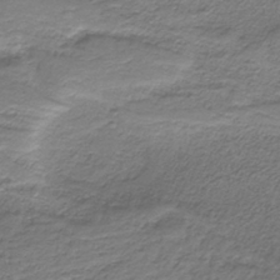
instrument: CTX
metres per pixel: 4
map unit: HNb
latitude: -37.7099
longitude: 53.9556
